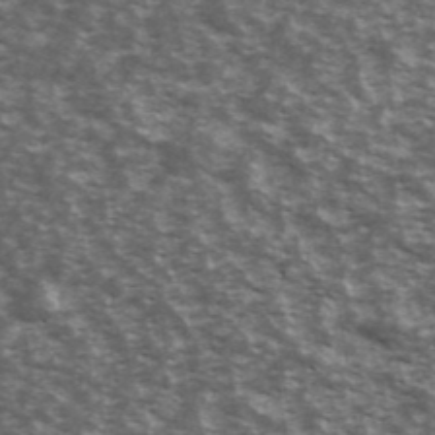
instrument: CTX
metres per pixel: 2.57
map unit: Ave
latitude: 40.4789
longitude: -109.7638
